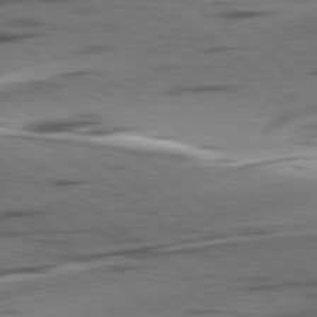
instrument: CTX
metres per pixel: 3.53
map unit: lApd
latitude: 78.8569
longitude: -51.0269
